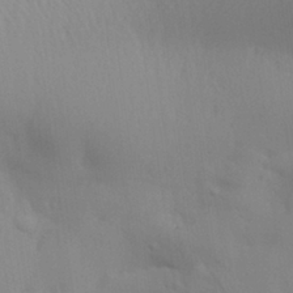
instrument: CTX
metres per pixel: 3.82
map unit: Aa
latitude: 28.9702
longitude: -136.6680
